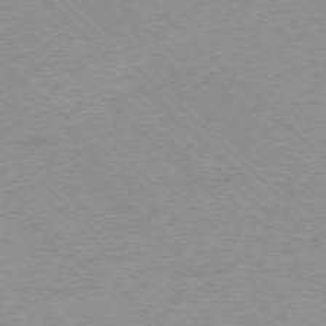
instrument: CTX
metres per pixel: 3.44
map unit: Ap
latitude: -77.2376
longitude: -84.6491
